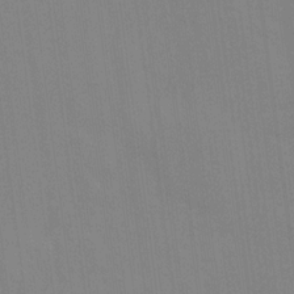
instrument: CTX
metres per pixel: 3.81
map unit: Ave
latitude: 16.3278
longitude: -138.5168
